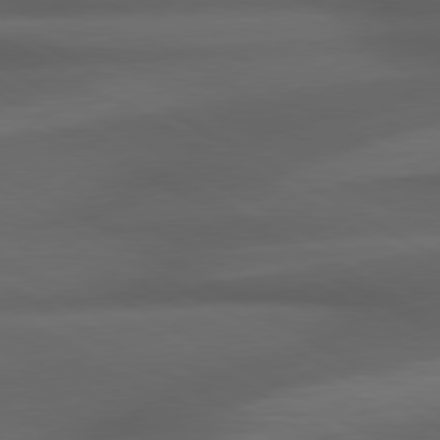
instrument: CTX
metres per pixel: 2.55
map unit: lApd
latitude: 79.1592
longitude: -118.9513
